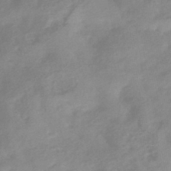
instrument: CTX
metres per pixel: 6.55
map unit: HNhu
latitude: -42.1416
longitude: 90.9542
